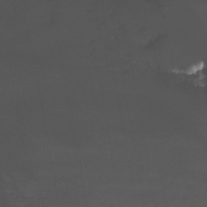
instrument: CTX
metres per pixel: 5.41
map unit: Nhu
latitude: -12.1606
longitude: -50.1955
